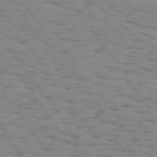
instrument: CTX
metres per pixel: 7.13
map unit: Hpe
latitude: 73.8206
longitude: -132.9703
